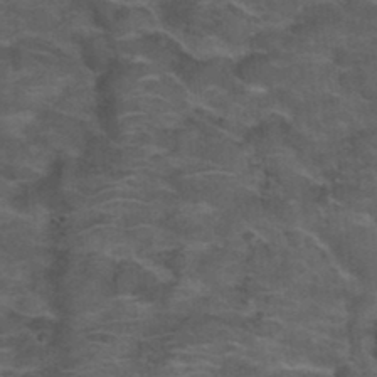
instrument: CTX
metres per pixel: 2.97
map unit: Nhu
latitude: 31.7828
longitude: -50.2144
